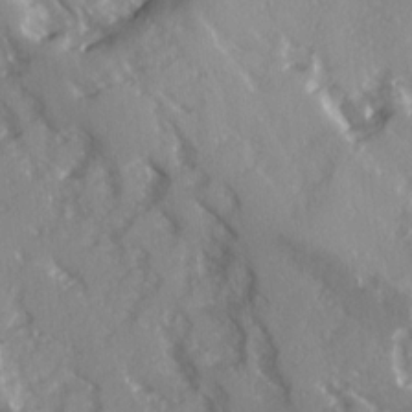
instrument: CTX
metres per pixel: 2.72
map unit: Ave
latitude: 15.0459
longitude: -131.1404
